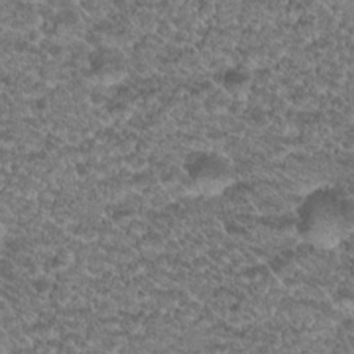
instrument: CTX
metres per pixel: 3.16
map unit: Hto
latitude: 19.8205
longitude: -37.2537
